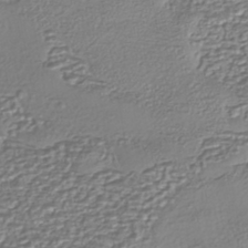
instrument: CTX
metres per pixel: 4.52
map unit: eHh
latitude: -43.1242
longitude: 122.2551
